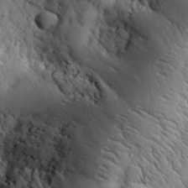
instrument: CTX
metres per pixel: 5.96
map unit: eHh
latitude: 30.8002
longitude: -80.6301
